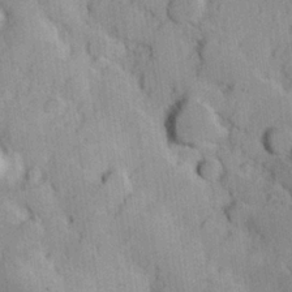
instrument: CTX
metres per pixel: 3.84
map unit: Hve
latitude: 24.0444
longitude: 147.9745
